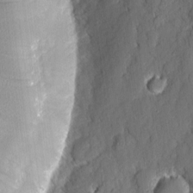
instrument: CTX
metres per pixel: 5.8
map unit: eHh
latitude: 6.1389
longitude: -76.3089
